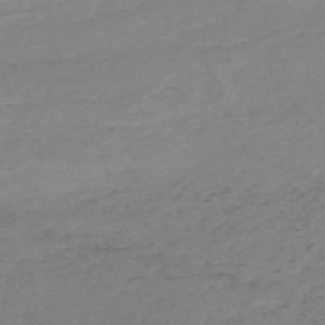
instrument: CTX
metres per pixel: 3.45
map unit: HNb
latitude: -54.9731
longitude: -44.2711
